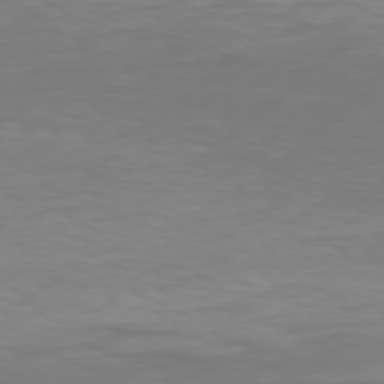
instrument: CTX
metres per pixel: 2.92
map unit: Hpe
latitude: 76.1766
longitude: -131.0837
